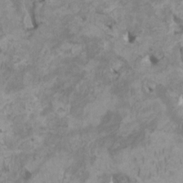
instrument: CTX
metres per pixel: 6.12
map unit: HNhu
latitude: 2.2522
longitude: -2.2900
